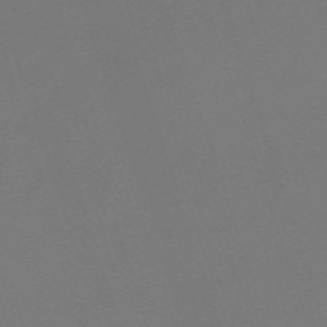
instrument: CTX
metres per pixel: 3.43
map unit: eHh
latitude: -63.0297
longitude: 51.7855
